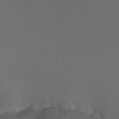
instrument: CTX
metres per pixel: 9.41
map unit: Nhu
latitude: -7.3320
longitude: -81.0647
